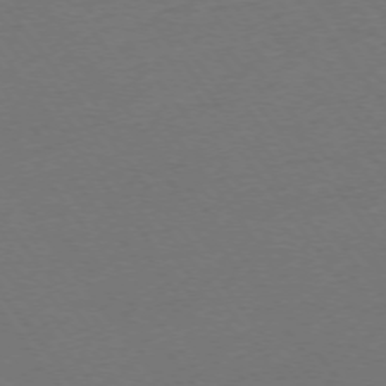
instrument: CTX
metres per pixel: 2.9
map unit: Ap
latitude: -75.2754
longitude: -83.6504
